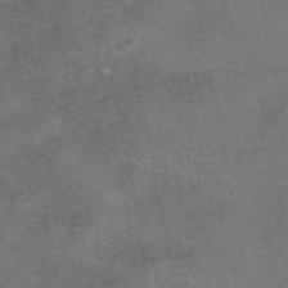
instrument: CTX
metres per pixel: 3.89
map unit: eAb
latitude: 47.2159
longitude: 104.1605
